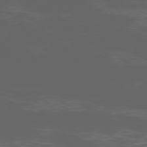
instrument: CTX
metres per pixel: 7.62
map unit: Ap
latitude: -77.5777
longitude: -75.5371
